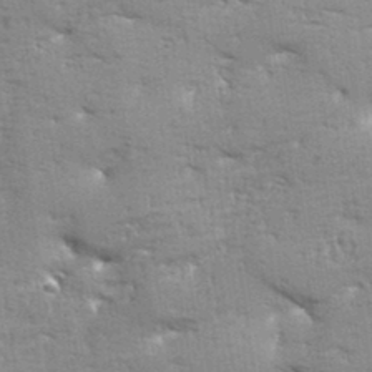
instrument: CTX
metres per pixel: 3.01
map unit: Aa
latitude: 33.4804
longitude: -144.2144
